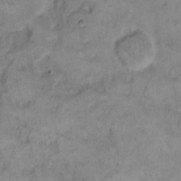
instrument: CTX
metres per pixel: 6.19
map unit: eHh
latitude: 12.7058
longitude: -65.2159
